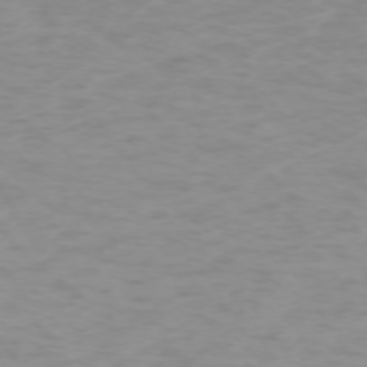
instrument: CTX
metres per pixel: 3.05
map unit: Ap
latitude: -74.0094
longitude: -80.8002
